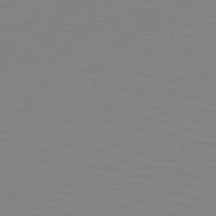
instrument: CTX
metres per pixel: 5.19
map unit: HNb
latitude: -49.1809
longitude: -51.1403
